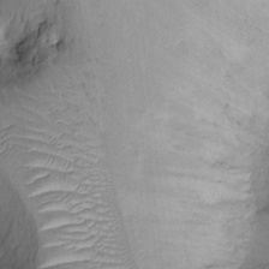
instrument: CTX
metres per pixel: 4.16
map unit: Ht
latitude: -3.6910
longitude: -14.2712
